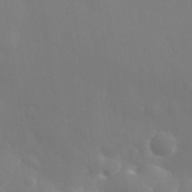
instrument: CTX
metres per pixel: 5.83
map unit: eHh
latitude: 31.5749
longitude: -58.4601
